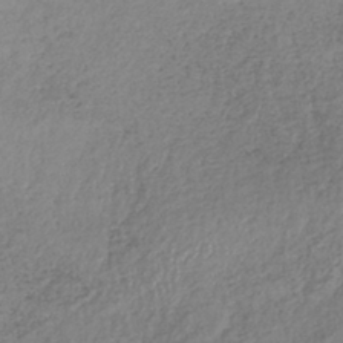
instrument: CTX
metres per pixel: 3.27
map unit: lHb
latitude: -39.3321
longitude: 68.3117
